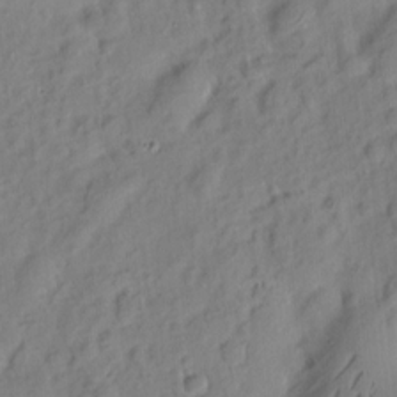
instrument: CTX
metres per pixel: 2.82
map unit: eHh
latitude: 7.7827
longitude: -75.4426
